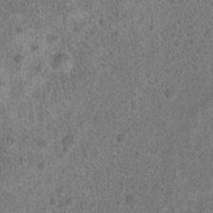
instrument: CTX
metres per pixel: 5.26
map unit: Hto
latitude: 17.7072
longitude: -41.8394
